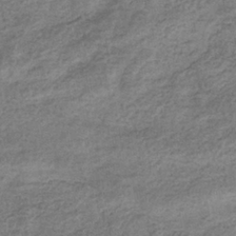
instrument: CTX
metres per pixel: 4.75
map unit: eHb
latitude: -36.0661
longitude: 80.5196
